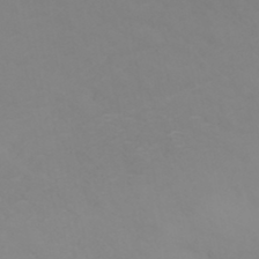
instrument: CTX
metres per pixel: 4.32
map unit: ANa
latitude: 36.4979
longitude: 14.1606
